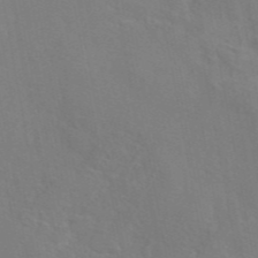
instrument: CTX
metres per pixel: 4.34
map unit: eAb
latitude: 45.8772
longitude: 112.6708
